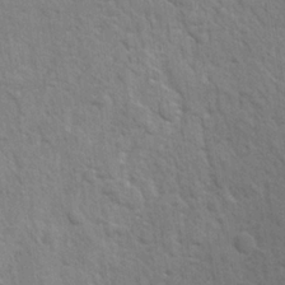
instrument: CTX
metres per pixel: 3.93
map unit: lAvf
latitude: -8.4818
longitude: -120.6680
